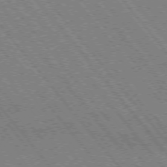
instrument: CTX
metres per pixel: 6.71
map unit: Hpe
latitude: -75.8423
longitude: -13.7072
